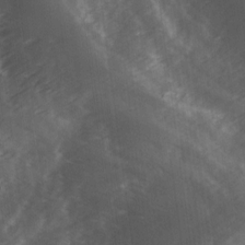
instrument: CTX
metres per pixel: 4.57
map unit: Ave
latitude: 18.4223
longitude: -131.7450
